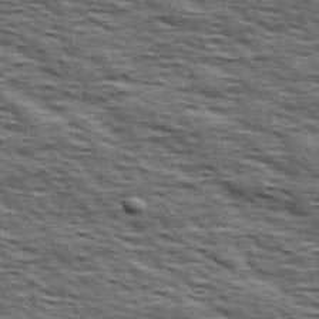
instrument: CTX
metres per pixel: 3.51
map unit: Hve
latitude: 31.7828
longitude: 149.5966
